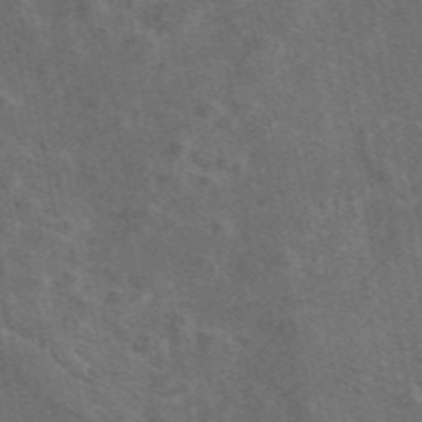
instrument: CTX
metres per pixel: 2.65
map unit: eAb
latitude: 47.0270
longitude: 108.6896
